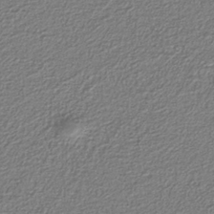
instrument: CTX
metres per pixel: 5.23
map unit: eAb
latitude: -38.1984
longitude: 52.5951
